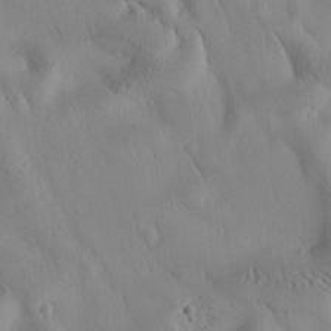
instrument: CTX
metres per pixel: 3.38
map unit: Htu
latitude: -3.8233
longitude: 173.9556
